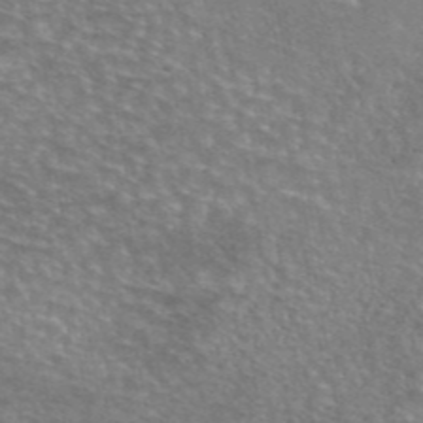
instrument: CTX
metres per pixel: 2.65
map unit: eAb
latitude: 45.4993
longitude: 106.5952
